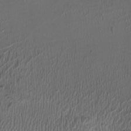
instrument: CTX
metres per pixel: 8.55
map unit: HNhu
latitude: -3.2753
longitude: -7.0080
